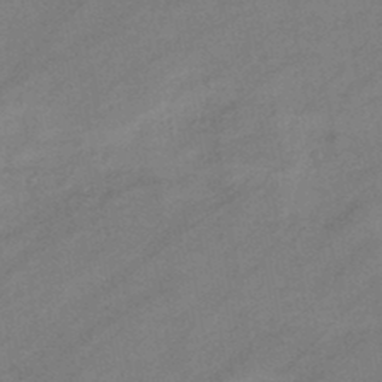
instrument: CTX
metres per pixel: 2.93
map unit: eHb
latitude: -44.5952
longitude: 85.1998
